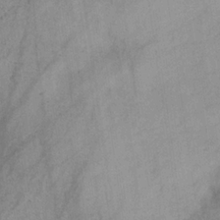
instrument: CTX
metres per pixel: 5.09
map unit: HNb
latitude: -31.2754
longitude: 63.3509
